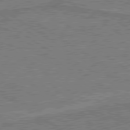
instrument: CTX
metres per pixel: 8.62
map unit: lApd
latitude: 79.8773
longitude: 170.0850
